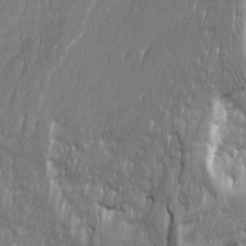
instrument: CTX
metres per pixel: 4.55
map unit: Ave
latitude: 16.1767
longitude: -135.0836
